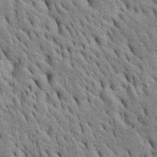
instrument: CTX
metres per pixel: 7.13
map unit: Htu
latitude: -4.7274
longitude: 152.6707
